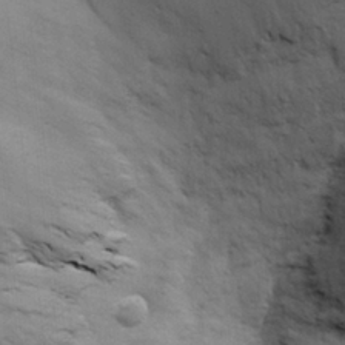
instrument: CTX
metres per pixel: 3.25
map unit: Nhu
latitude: 28.2900
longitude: -71.4048
